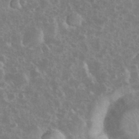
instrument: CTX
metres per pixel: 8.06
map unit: eHh
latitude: 35.3859
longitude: -60.8569
